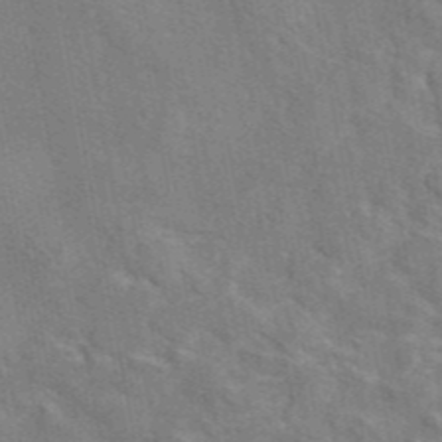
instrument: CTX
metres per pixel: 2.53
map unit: eAb
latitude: 45.2537
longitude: 109.8611
